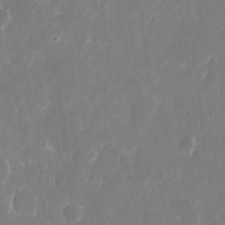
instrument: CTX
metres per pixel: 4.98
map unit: eHh
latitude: 10.3278
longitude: -71.5749
